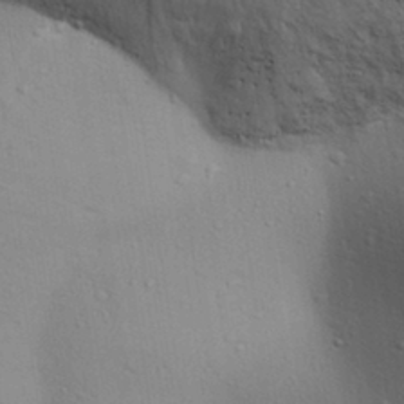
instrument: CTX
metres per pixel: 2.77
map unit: Aa
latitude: 31.5560
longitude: -145.0269
